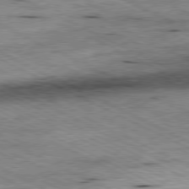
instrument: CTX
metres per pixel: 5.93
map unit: Ap
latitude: -80.8975
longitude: -84.2712
